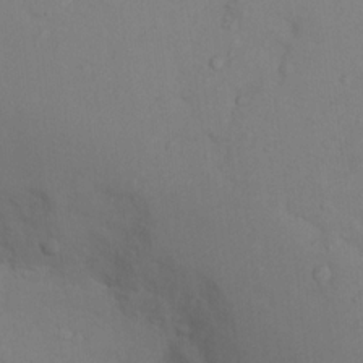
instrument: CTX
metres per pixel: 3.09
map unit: Nhu
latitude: 14.0633
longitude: -27.9339
